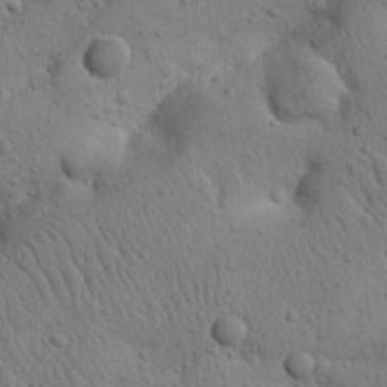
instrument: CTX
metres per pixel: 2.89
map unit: Nhu
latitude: 21.1026
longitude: -74.6302
